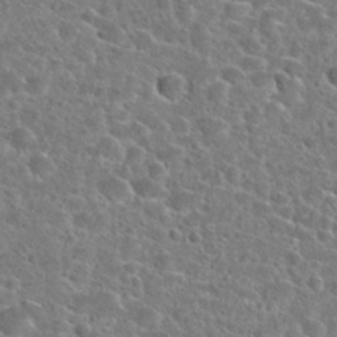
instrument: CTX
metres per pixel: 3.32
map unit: Hto
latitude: 24.5545
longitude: -46.8758
